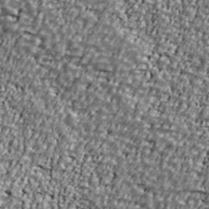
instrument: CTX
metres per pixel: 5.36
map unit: Ave
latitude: 40.8380
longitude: -111.9150
